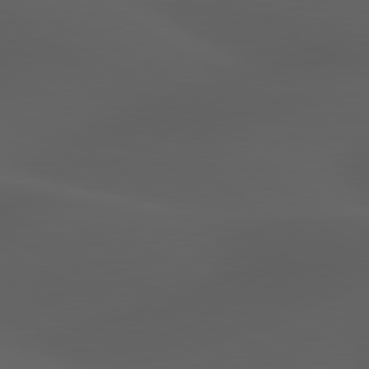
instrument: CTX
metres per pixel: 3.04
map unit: lApd
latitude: 80.0255
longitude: -89.4238
